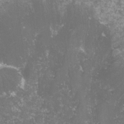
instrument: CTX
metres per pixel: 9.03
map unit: lHvf
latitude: -16.1606
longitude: -99.6882
